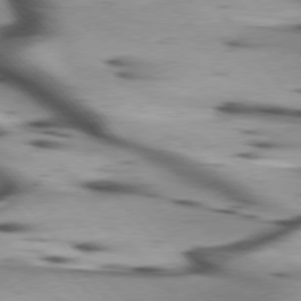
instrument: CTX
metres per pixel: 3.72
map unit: lApd
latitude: 75.5749
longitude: -63.9717
